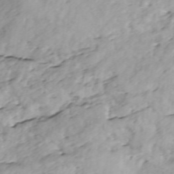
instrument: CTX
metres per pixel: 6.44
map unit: ANa
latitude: -44.7841
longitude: 104.8408
